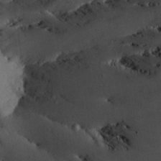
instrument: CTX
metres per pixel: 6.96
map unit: Aa
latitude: 25.6882
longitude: -136.3279
